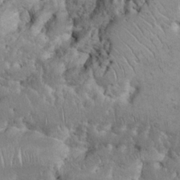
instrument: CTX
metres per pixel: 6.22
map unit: eHh
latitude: 21.4616
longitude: -60.5923
